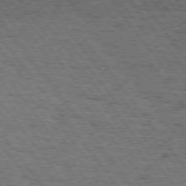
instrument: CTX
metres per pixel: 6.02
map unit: Hpe
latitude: 74.9514
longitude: -134.9702
